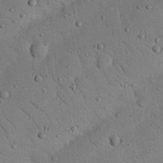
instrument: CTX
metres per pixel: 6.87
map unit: Nhu
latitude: 22.4412
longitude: -75.2726
